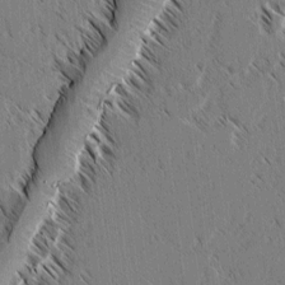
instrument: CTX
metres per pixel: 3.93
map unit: lAvf
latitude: 3.1025
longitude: -106.4223
